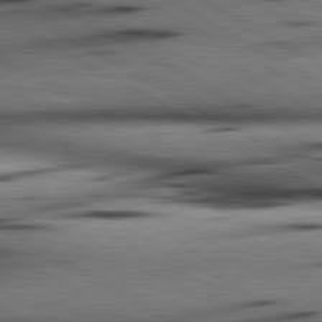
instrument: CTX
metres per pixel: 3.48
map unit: lApd
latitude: 80.3467
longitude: 162.5007
